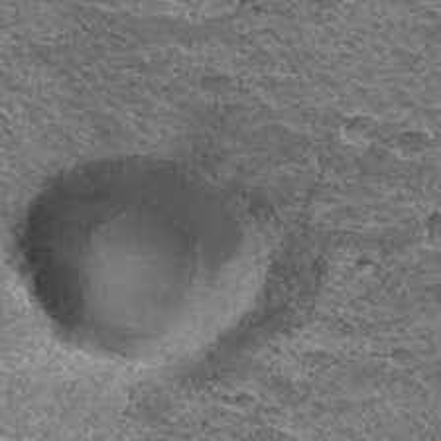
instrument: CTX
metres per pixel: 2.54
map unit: Hto
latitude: 32.7624
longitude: -39.7638
